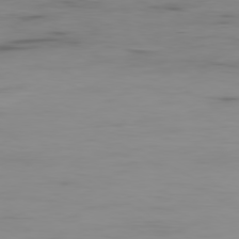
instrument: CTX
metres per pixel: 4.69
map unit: Ap
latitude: -79.4643
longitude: -77.7827
